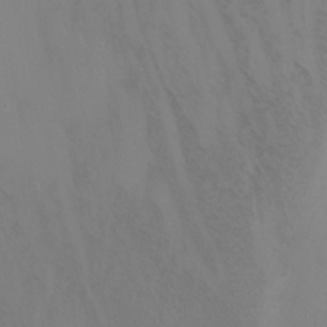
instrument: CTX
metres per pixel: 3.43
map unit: Nhu
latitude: -6.9541
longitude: -83.1970
